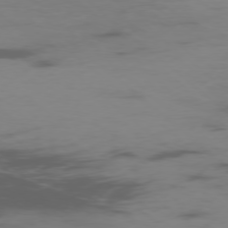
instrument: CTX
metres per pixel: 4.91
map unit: Ap
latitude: -77.0486
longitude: -66.8758
